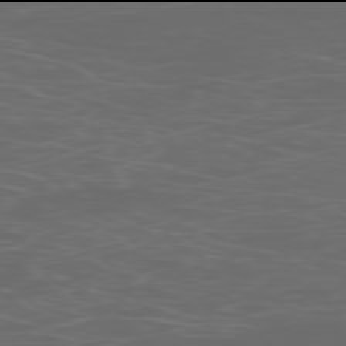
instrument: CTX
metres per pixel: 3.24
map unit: Ap
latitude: -78.0094
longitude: -75.6694
